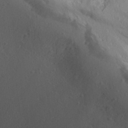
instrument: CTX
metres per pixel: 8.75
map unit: Aa
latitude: 14.1578
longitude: -142.2523
